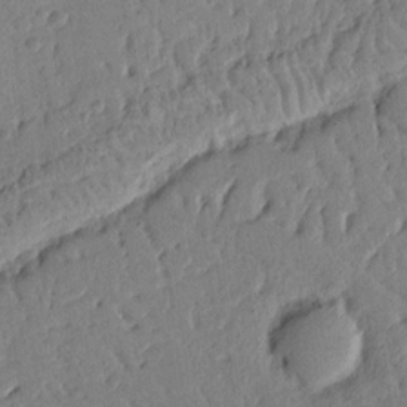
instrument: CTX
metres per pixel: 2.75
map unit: Ht
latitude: 9.6505
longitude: -78.5735
